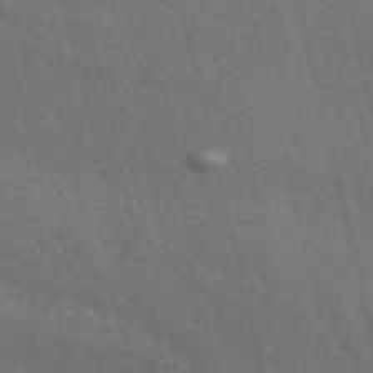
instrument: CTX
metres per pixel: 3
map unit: ANa
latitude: 49.7261
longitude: -79.8395
